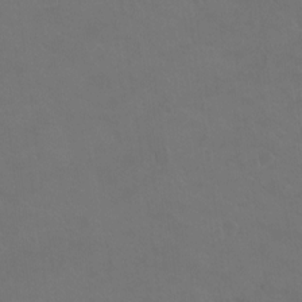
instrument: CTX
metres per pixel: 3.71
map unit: Hto
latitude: 3.2159
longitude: -32.5924
